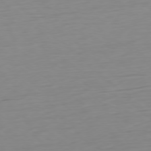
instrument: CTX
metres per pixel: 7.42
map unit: Ap
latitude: -77.7856
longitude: -77.7071
